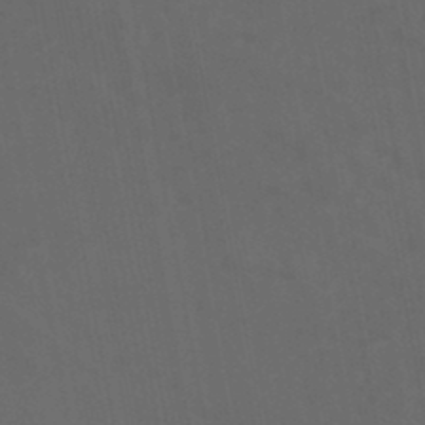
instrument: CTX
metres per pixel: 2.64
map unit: HNhu
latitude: -46.2739
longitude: 93.2754
